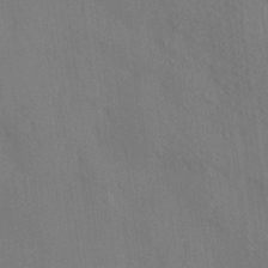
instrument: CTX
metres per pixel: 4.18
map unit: HNhu
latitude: 12.7435
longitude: 10.1795
